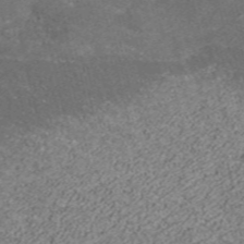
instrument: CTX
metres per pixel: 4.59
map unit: ANa
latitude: 36.9703
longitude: 15.6722
